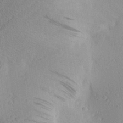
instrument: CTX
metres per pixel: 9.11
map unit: Aa
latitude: 24.2522
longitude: -144.7246
